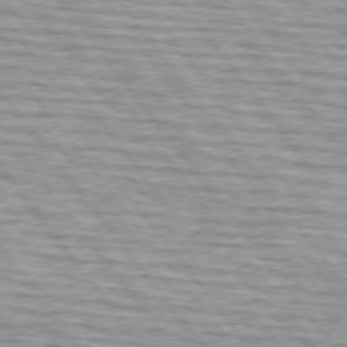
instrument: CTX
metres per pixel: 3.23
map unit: lApd
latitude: 74.7057
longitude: -76.1766
